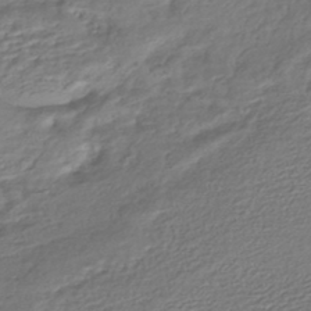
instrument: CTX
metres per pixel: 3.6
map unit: HNhu
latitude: -45.9745
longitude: 101.5966
